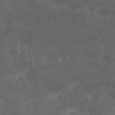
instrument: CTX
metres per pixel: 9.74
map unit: Nhu
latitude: 25.6504
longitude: -62.5924
